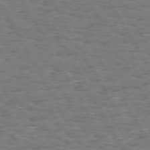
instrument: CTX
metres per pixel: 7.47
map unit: Hpe
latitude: 72.4790
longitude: -123.1592
